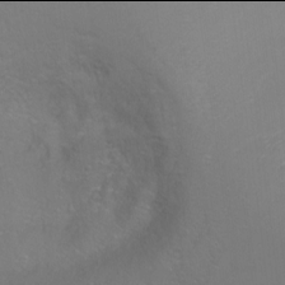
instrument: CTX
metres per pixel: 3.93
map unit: Ht
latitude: -6.0094
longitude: -35.0269
